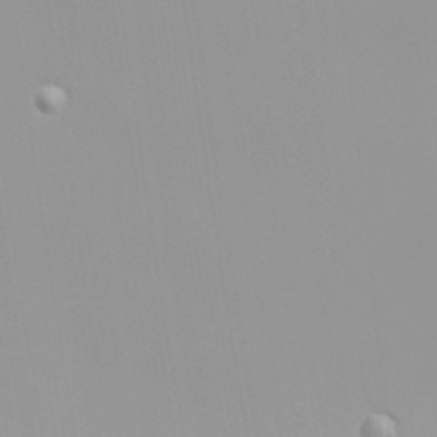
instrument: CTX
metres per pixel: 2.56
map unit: Nhu
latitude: -0.0850
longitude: -78.1578
